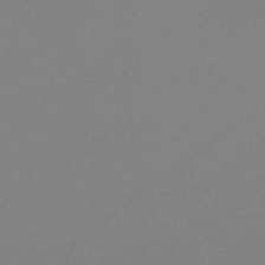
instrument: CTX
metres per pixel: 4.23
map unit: HNb
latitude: -48.7086
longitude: -51.0836
